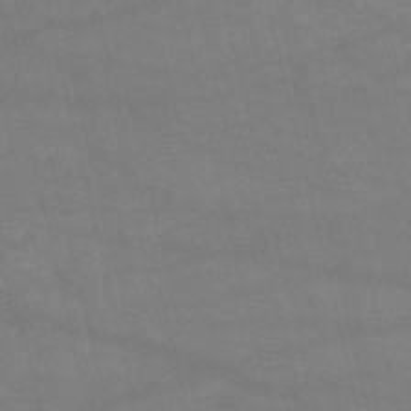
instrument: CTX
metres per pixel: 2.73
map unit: HNb
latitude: -53.1431
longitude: -37.9906
